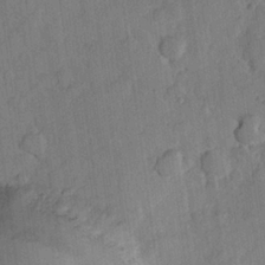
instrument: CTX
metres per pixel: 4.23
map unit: Hve
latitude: 23.7072
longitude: 148.8030
